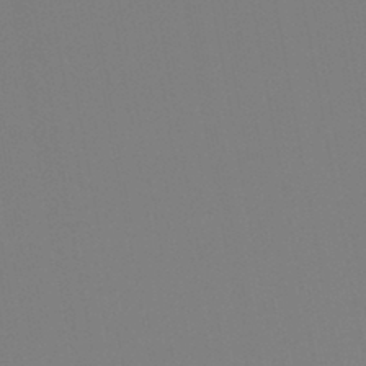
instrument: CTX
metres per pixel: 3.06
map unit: HNb
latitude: -44.2740
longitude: -44.6112
